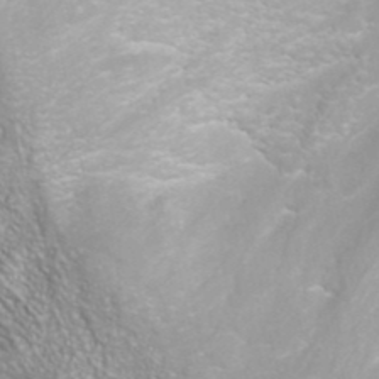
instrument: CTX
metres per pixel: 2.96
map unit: ANa
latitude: 40.0822
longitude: 23.0865
